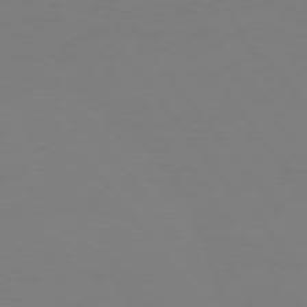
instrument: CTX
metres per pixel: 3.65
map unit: Hpe
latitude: 75.5938
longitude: -139.0458
